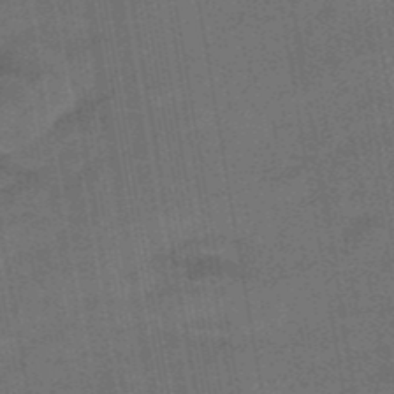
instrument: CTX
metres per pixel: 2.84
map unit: eHb
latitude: -43.2375
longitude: 87.2376
